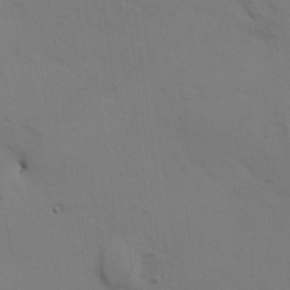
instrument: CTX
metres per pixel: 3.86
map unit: HNhu
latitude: 10.5735
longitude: 23.3510
